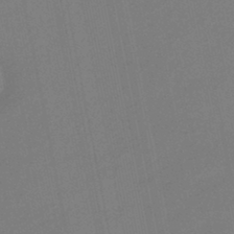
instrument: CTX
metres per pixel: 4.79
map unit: eHb
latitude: -45.1053
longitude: 87.4643
